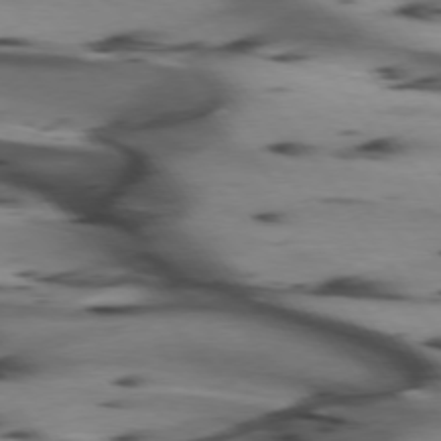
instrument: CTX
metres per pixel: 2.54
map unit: lApd
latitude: 74.6113
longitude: -64.3467
